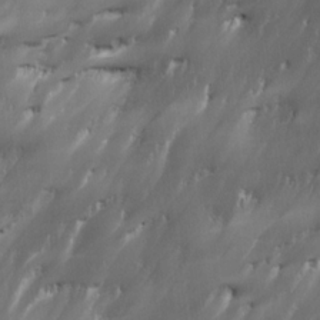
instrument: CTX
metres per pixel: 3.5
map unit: Ave
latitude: 15.5183
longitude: -135.4426
